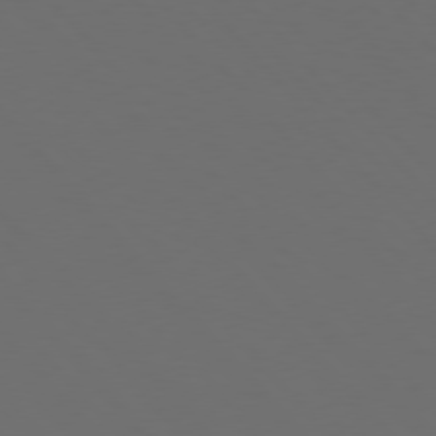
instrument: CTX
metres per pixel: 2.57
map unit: Hpe
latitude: 76.5168
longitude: -168.6113
